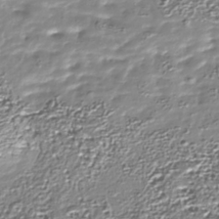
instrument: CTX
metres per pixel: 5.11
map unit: Nhu
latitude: -38.5007
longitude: -83.3292
